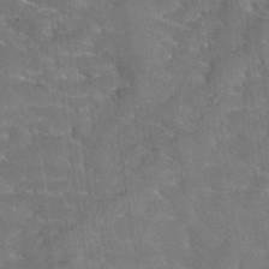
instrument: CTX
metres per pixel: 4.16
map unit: Hto
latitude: 35.2914
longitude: -52.8002
